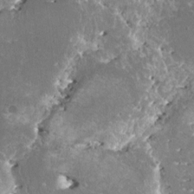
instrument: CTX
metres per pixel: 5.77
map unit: HNhu
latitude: 1.8772
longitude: 6.3117
